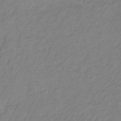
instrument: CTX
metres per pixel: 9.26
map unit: HNb
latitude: -34.0283
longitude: 62.1605
